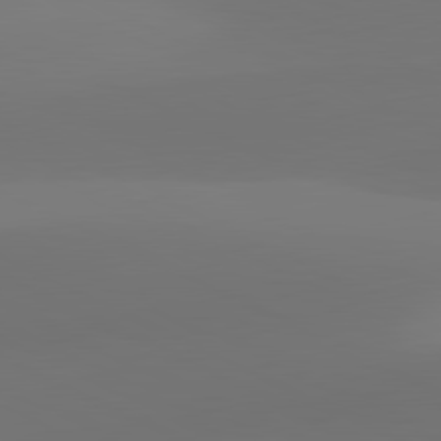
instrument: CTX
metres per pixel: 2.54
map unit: lApd
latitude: 81.4993
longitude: 129.5399
